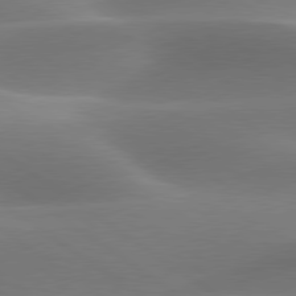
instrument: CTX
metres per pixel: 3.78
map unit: lApd
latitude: 79.7450
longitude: -91.4804
